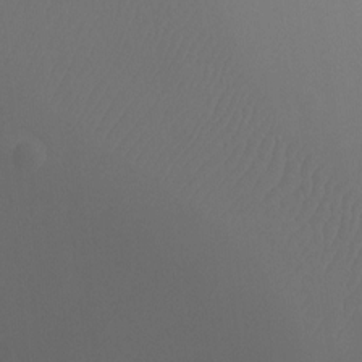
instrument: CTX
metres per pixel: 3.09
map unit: Ht
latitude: -7.9556
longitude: -32.4979
